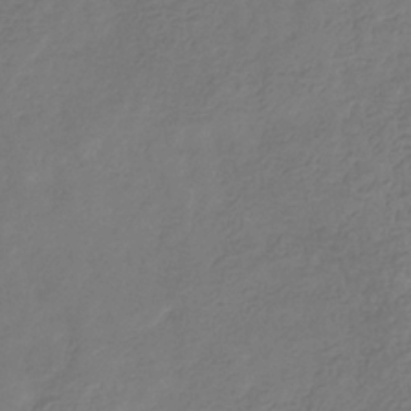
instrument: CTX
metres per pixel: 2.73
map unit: eHb
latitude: -31.5588
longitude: 73.2754
